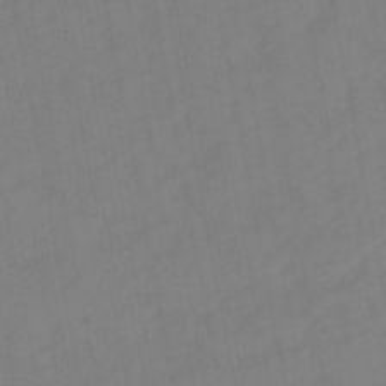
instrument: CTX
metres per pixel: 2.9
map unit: eHb
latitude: -49.5399
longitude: 84.6518
